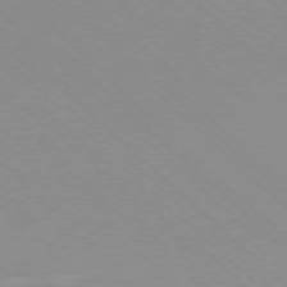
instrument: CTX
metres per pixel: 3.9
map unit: Ap
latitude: -77.2187
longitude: -77.5749
